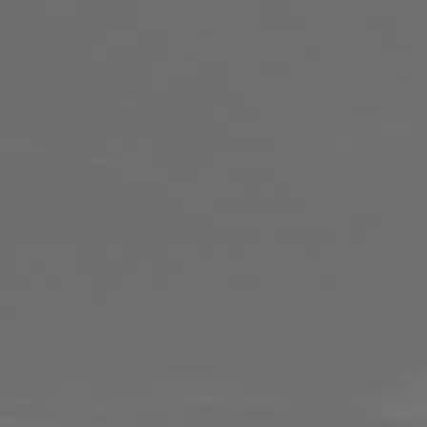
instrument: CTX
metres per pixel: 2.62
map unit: Hpe
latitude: -73.4076
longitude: 5.4643
